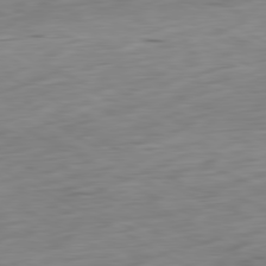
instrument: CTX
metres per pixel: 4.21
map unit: Ap
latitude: -80.8786
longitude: -71.2726
